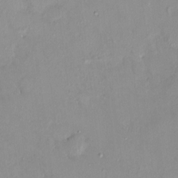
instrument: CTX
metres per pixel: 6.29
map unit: HNhu
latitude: 6.0444
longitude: 1.3888
